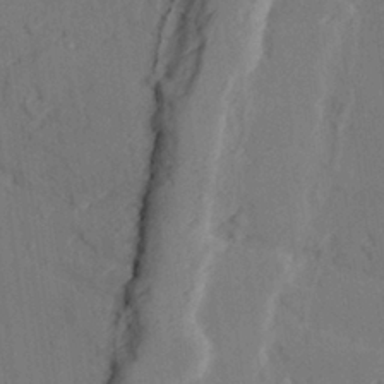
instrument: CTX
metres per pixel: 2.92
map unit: lAvf
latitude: 28.7624
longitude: -109.2159
